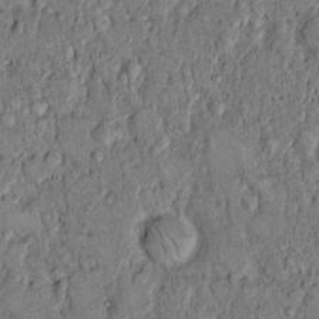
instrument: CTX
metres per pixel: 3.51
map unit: Hto
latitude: 10.3845
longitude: -59.9528
